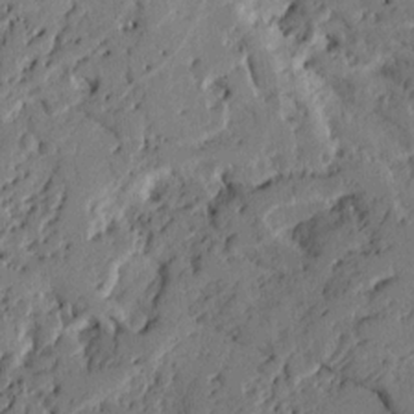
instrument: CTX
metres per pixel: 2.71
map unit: Ht
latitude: 9.8772
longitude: -77.7638
